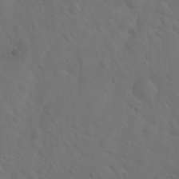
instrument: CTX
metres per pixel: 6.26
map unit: Hto
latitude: 19.1403
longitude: -53.8017
